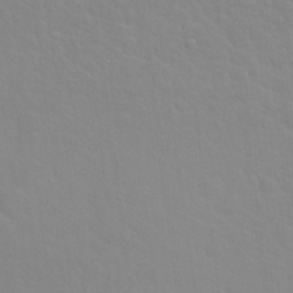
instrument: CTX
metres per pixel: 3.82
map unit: Nhu
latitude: 28.2144
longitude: -52.0255
